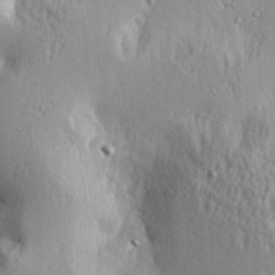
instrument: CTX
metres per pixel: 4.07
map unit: Hve
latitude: 23.3859
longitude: -97.4048
